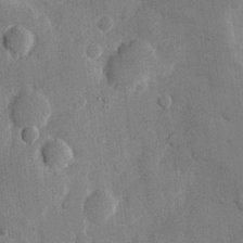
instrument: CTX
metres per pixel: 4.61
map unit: eHh
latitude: 11.2915
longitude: -67.3292
